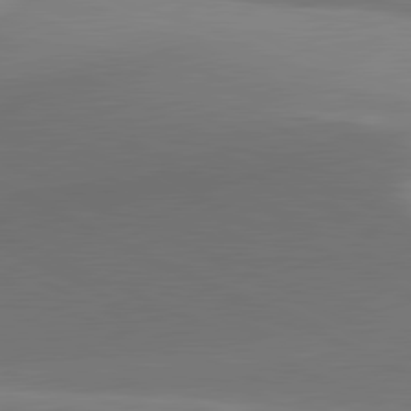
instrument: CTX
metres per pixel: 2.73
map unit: lApd
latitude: 81.3293
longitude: 134.2173
